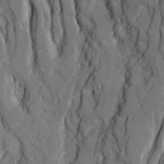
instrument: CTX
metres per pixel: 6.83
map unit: Ave
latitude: 23.0836
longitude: -132.5357
